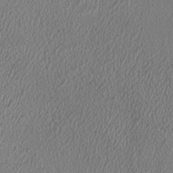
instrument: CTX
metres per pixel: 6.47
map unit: HNhu
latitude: 0.1577
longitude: -0.3467
